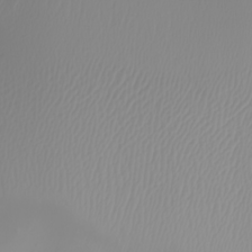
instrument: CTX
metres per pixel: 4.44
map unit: eHh
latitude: -5.2942
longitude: -85.0270
